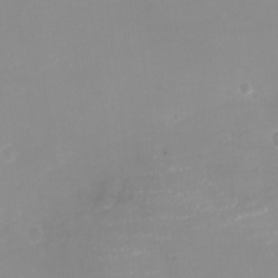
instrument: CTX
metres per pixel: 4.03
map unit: eHh
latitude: -4.0472
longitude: -76.2711
